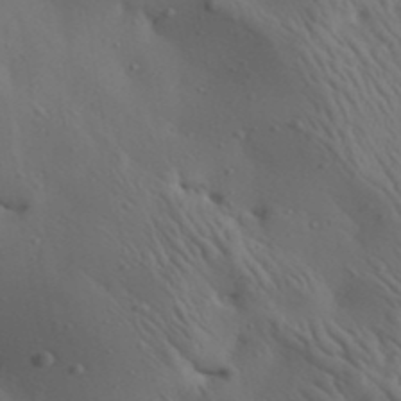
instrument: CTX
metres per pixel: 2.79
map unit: Aa
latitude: 23.4615
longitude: -138.4790
